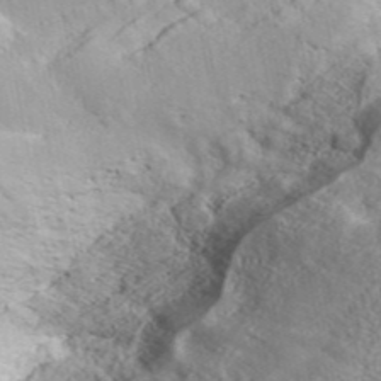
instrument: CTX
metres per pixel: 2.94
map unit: ANa
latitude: 45.0836
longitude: 27.3320
